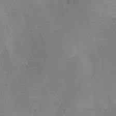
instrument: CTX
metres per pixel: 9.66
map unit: Nhu
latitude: -9.2565
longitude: -46.8947
